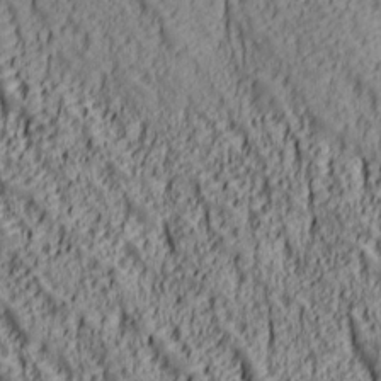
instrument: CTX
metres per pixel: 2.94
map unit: lAa
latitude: 6.8569
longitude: -116.2334
